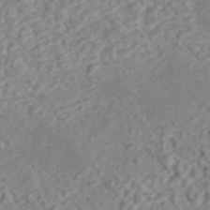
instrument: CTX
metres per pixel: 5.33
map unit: ANa
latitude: 45.4048
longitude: 22.5007
